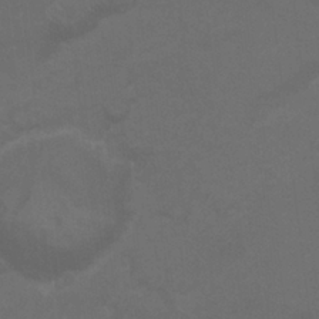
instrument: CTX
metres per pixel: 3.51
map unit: Nhu
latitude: 25.8205
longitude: -53.9150
